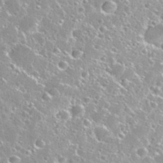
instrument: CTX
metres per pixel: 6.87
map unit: Nhu
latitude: 30.8569
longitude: -53.2726
